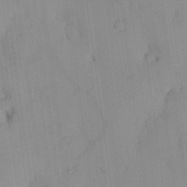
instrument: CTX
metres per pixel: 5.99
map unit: Aa
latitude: 25.6316
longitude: -137.4427
